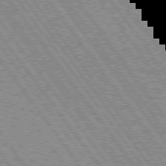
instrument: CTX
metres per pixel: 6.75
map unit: Hpe
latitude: 75.3671
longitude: -148.7813
